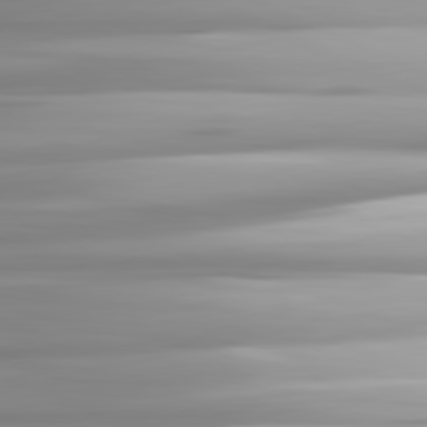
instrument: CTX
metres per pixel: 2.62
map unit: lApd
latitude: 81.5560
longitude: -139.9150
